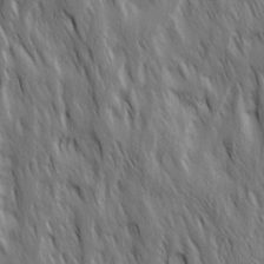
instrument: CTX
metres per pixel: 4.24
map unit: Ave
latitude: 15.1781
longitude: -134.5168
